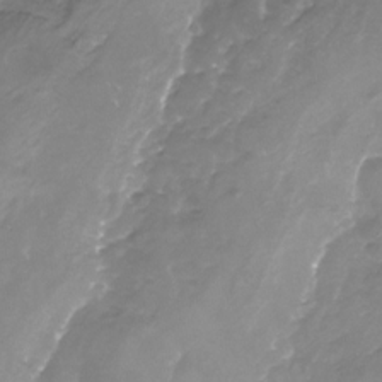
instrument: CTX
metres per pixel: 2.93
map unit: Nhu
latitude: -24.5951
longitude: -56.9702
